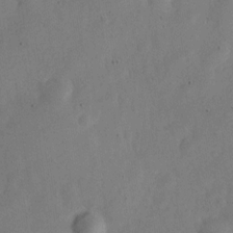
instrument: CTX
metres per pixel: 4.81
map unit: Nve
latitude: -25.4265
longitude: 107.3699
